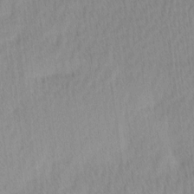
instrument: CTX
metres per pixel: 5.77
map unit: Ave
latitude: 11.7072
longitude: -107.1781
